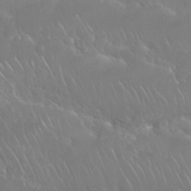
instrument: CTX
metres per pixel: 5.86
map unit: Nhu
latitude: 24.5545
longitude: -61.3104
